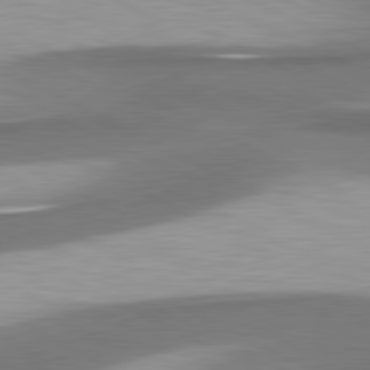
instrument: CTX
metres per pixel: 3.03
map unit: lApd
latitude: 80.8002
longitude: 175.7855
